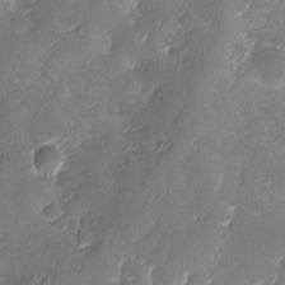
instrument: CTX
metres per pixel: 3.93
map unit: Ave
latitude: -8.0661
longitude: -119.9528
